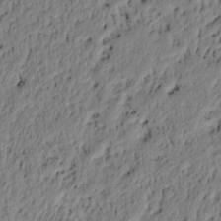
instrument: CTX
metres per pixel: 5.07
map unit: lAvf
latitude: 5.4804
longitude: 164.2740
